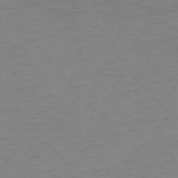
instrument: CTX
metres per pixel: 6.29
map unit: Ap
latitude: -75.5399
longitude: -89.0270
